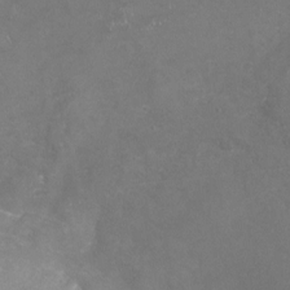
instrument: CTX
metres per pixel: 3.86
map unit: Nhu
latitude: -22.4062
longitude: -57.3670
